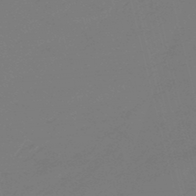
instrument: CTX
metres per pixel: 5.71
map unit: eHb
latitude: -47.1242
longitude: 86.8786
